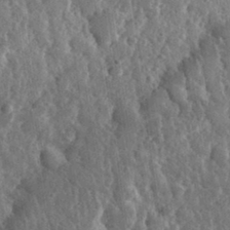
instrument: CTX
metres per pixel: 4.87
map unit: eHh
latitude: 32.9325
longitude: -79.5371
